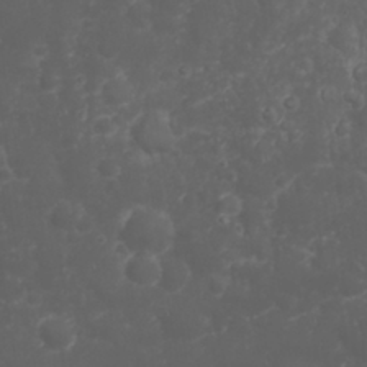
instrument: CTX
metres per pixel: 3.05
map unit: Nhu
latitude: 23.7827
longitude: -59.8017
